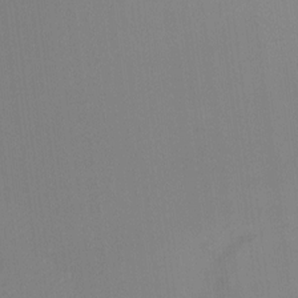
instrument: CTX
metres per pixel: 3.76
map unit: Ht
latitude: -15.8612
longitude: -48.8569
